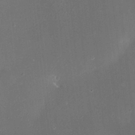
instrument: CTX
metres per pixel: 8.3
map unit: HNhu
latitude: 6.0822
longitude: 12.7085
